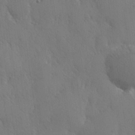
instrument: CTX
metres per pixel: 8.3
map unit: Hve
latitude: 27.0270
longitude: 150.2739
